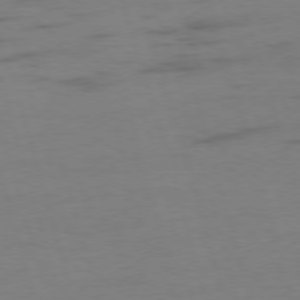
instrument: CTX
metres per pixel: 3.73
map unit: Ap
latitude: -75.8990
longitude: -73.7450
